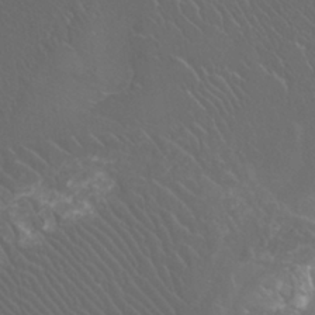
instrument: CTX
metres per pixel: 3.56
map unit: Htu
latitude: -11.8233
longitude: -73.1970
